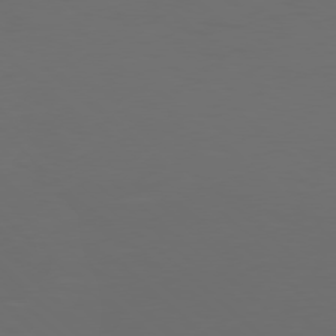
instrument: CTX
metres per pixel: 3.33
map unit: Hpe
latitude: 77.7260
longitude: -169.4616
